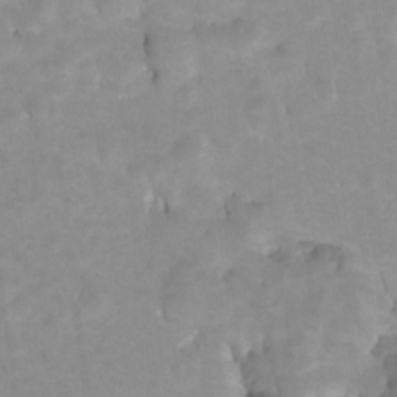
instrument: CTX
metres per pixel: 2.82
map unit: Hto
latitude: 5.7072
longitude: -32.5924
